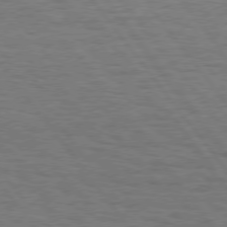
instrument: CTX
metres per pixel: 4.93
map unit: Hpe
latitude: 75.6316
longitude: -136.4979
